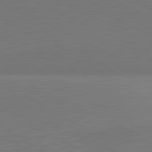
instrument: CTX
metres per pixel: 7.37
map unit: lApd
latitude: 81.5938
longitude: 150.5385
